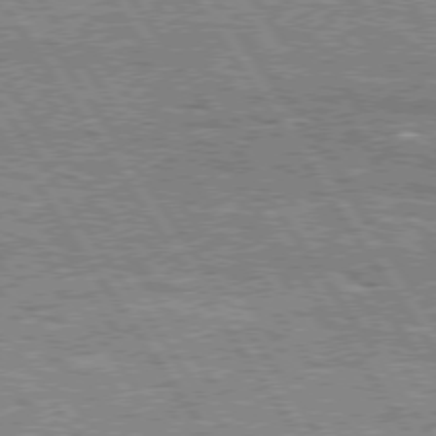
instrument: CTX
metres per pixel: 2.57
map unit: Hpe
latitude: 75.5371
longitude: -155.4048
